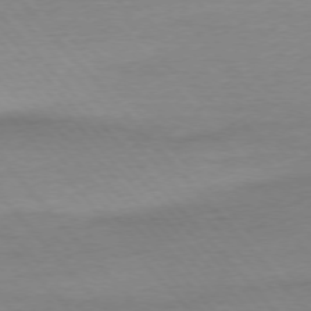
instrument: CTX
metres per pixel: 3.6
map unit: Ap
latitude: -76.4062
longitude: -93.4426
